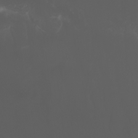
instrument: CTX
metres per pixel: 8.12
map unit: Aa
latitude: -7.4265
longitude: -79.3104
